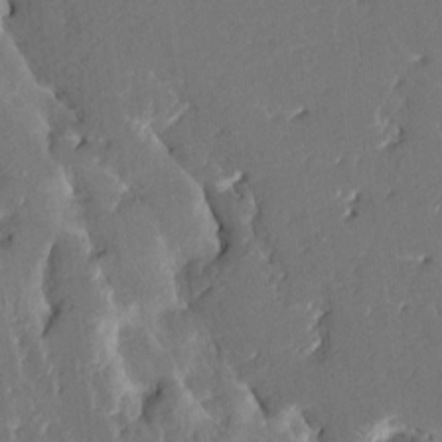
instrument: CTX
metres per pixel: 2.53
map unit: HNhu
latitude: 6.0822
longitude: -6.2145
